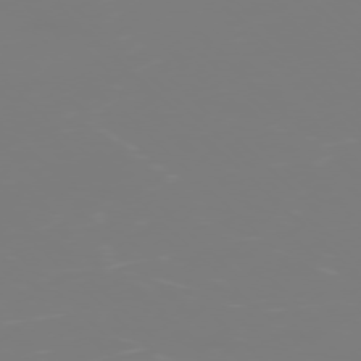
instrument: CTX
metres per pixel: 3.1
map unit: Ap
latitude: -77.6344
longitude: -62.0822
